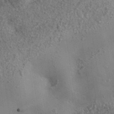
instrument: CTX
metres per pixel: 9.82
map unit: Nhe
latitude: -35.6533
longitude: -130.3090
